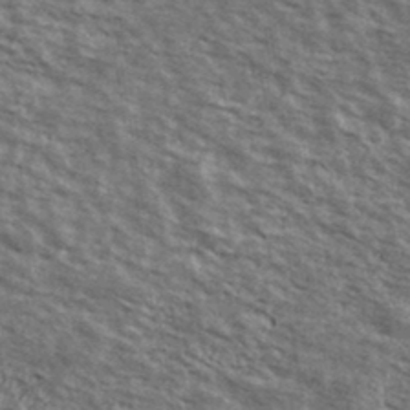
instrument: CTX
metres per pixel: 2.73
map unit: Ave
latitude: 39.1214
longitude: -109.8961
